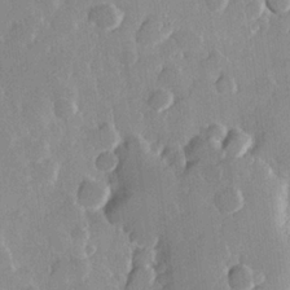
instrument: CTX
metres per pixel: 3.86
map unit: Hve
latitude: 23.0836
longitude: 149.1998
